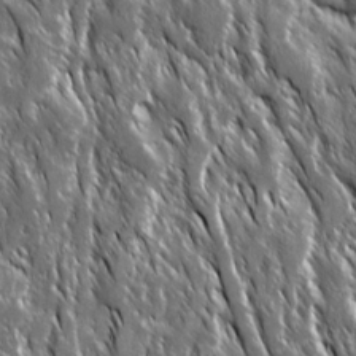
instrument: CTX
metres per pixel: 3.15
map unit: Ave
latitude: 15.0648
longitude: -133.8017
